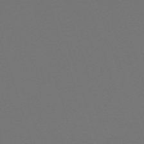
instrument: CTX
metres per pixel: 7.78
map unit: eHh
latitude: -63.1809
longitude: 51.9745
